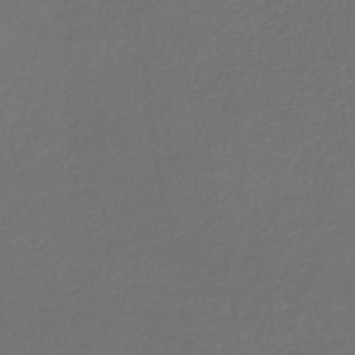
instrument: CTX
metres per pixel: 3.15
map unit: lHb
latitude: -43.3887
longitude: 60.2173
